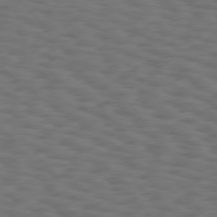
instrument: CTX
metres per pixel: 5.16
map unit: Hpe
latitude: 75.6883
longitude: -134.3467
